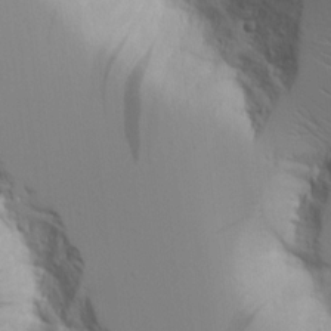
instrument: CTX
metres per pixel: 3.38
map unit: lAvf
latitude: 16.3845
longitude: -126.5546
